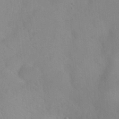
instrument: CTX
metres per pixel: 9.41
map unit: Nhu
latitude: 26.3278
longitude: -54.9325
